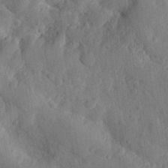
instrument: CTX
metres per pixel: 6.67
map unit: eHh
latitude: 28.0255
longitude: -79.2348
